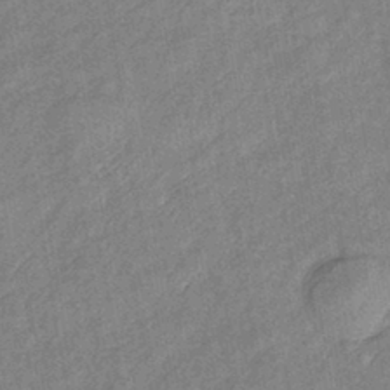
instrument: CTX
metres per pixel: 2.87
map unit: eHb
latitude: -41.1242
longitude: 82.1417
